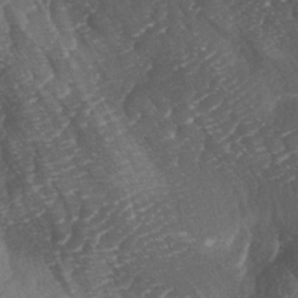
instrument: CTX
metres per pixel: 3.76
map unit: lAa
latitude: -3.9367
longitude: -127.3293
